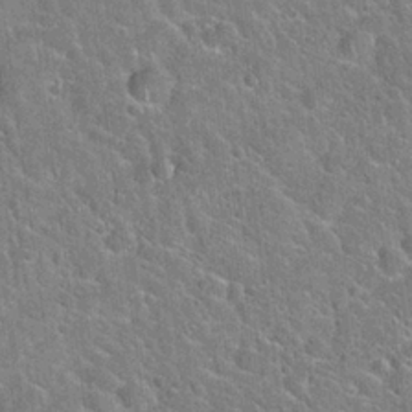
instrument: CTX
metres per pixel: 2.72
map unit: Hto
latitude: 21.7639
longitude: -51.1403
